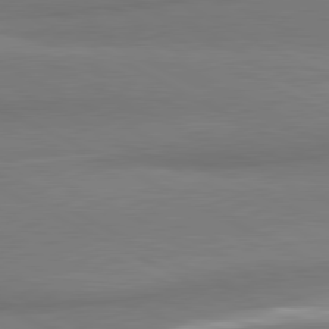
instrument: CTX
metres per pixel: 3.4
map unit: lApd
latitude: 80.8947
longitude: 167.7478
